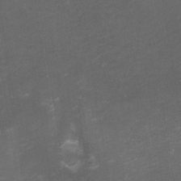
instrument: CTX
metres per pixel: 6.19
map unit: eHh
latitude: -1.7478
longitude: -79.2537
